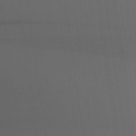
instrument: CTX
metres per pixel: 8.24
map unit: Aa
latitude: 27.7450
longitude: -139.1025
